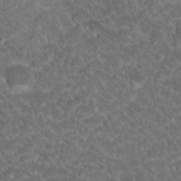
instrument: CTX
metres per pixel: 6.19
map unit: Hto
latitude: 19.4615
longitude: -35.8016
